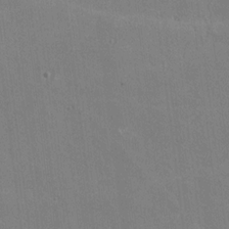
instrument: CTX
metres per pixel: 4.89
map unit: lHvf
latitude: -10.9164
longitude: -102.4223
